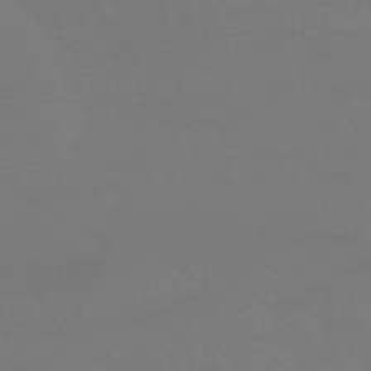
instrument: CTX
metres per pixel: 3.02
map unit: HNhu
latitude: -46.4440
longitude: 90.8030
